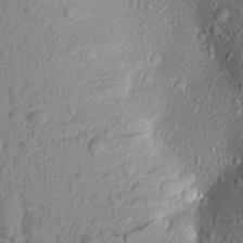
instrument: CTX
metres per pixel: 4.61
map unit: Aa
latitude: 17.7639
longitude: -147.1781
